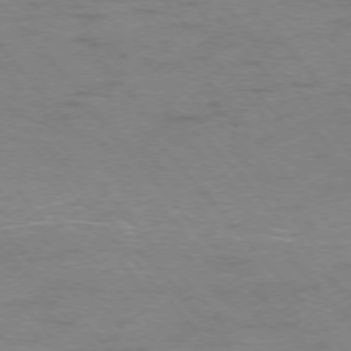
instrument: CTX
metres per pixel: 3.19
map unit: Ap
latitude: -75.9178
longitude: -66.6490
